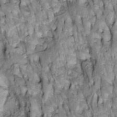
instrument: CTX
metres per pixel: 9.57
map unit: Htu
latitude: -4.2550
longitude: 150.4062
